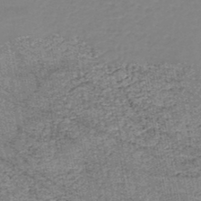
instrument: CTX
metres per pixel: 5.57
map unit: HNb
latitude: -44.9353
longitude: 53.3131
